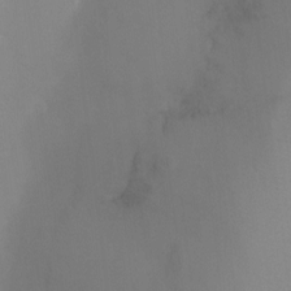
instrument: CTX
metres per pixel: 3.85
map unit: Ht
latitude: -10.4440
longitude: -33.3293
